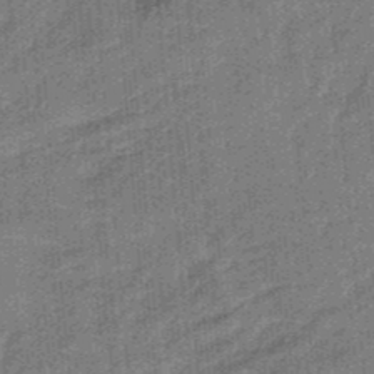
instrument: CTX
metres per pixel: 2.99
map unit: HNb
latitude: -36.3117
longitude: 57.3698
